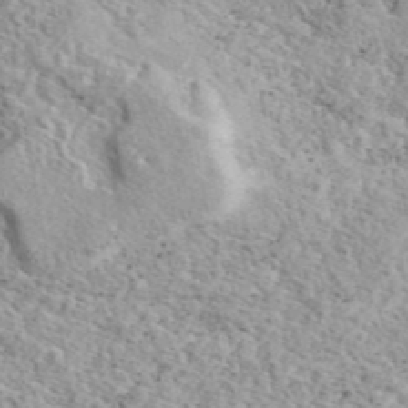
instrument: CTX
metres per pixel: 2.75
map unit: eAb
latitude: 44.1578
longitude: 114.0283
